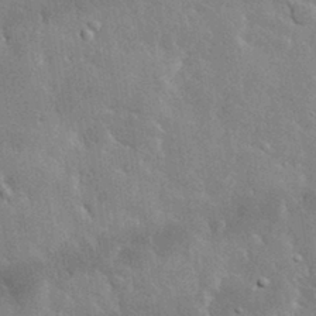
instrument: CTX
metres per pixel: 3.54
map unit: lHvf
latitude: 33.1025
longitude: -90.8380
